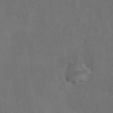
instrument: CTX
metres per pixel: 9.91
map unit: ANa
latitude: 42.3467
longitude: 14.3684
